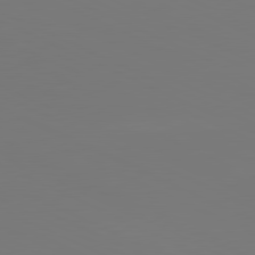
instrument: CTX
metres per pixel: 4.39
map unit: lApd
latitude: 81.0836
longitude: 147.6722
